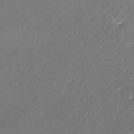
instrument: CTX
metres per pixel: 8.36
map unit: lAvf
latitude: -1.8423
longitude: -106.4601
